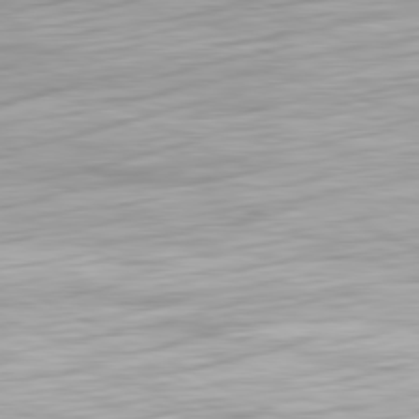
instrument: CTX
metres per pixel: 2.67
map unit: Hpe
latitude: -81.0298
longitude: 21.7855
